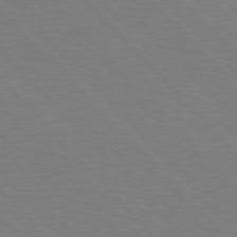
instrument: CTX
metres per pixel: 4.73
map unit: Hpe
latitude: 76.6868
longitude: -155.7450
